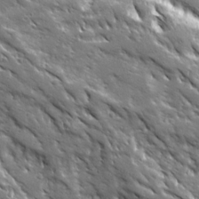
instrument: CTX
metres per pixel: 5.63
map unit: Ave
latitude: 19.8583
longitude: -135.6694
